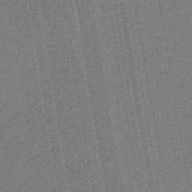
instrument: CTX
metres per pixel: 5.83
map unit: eHb
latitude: -30.5196
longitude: 70.5952
